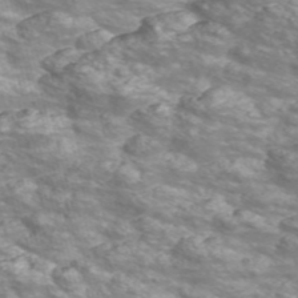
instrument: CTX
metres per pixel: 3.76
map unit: Nve
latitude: -56.8030
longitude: 53.0486
